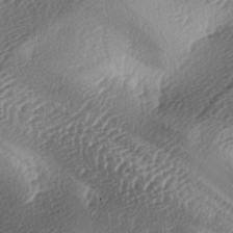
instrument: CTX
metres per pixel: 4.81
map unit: lAa
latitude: -3.8611
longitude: -125.5371
